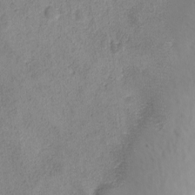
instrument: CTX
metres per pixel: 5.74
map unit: Ave
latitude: -8.5007
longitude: -121.5749
